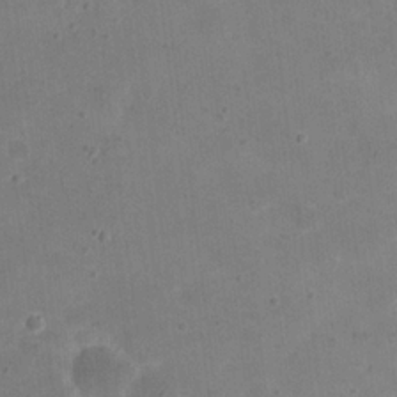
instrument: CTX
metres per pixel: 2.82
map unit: eHh
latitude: 20.4979
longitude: -63.8206
